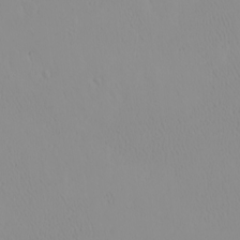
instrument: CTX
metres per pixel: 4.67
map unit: eHh
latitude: -1.6911
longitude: 19.7289
